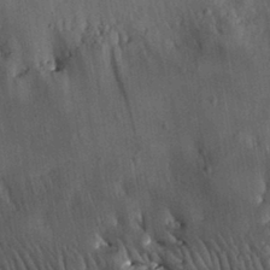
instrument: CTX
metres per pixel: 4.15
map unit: eHh
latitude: 33.1025
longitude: -76.3467
